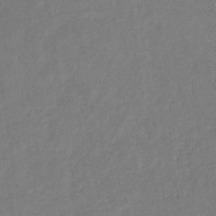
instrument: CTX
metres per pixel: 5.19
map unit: eHb
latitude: -29.8045
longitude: 70.0661
